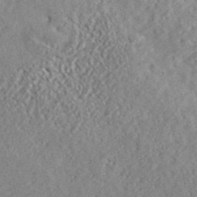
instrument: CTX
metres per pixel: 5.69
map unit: ANa
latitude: 41.7071
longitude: -86.6301
